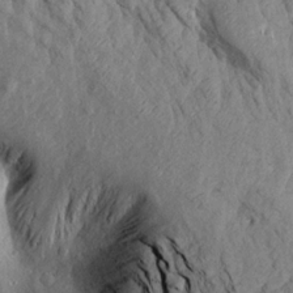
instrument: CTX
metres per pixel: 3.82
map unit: Aa
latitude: 18.5356
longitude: -145.6883
